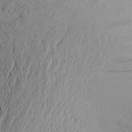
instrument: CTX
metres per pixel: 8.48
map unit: Aa
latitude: 23.1781
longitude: -144.3089
